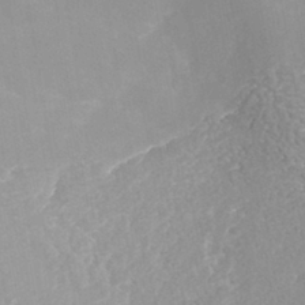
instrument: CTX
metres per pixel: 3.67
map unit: Nhe
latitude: -41.4643
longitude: -110.1956
